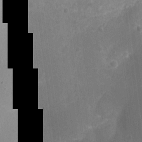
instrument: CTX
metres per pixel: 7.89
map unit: Ht
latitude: -9.0864
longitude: -22.3845
